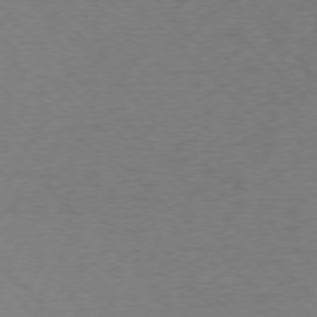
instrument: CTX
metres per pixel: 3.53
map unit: Ap
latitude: -75.8612
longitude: -78.1200
